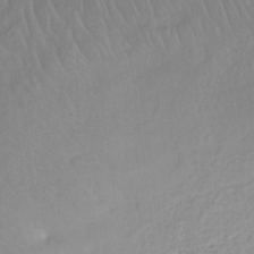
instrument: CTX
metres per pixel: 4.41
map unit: eHb
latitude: -31.9178
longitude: 68.5384
